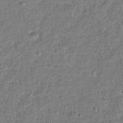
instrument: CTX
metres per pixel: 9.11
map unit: Hto
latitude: 12.4601
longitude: -36.9514
